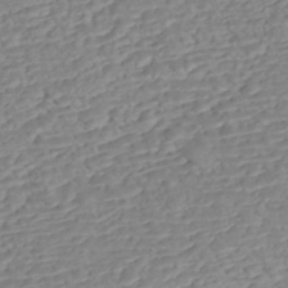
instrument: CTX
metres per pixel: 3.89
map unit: Nhe
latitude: -47.4076
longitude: -172.1577
